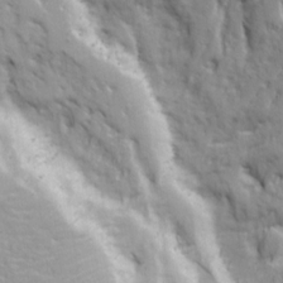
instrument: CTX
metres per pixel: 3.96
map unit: Ave
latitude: 22.0633
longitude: -132.9325
